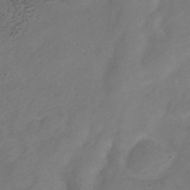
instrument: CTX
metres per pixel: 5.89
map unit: Hve
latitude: -35.3888
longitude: 88.6707
